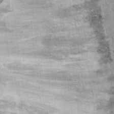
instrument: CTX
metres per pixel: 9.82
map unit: Ht
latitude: 8.1011
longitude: -36.8947
